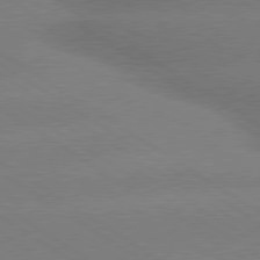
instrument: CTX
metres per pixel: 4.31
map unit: lApd
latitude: 80.0444
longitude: -148.6113
